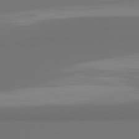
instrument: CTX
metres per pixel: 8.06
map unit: lApd
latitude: 81.7827
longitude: 175.9556
